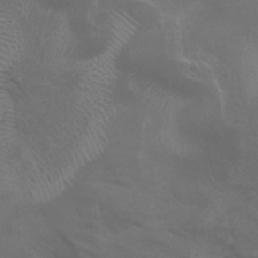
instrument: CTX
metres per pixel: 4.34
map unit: Nhu
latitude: 25.5560
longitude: -53.1970
